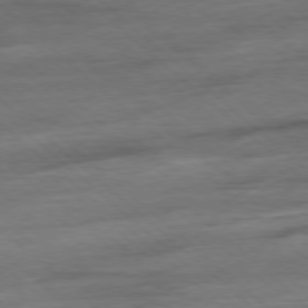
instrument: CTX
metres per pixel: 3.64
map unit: Hpe
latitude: -78.6140
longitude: -23.0647
